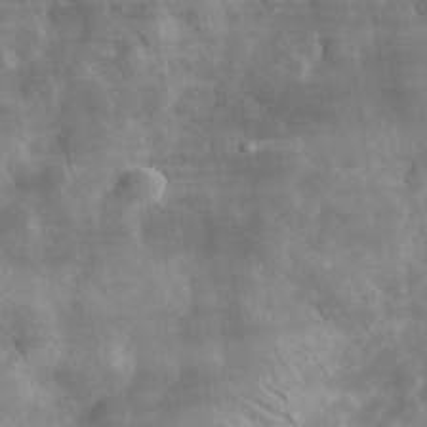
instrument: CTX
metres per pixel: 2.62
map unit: lHvf
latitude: 34.8002
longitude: -87.1592
